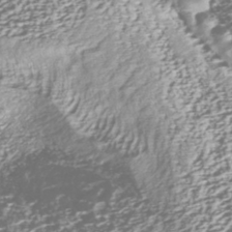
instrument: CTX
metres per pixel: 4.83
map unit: ANa
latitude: -42.5195
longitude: 107.9178
